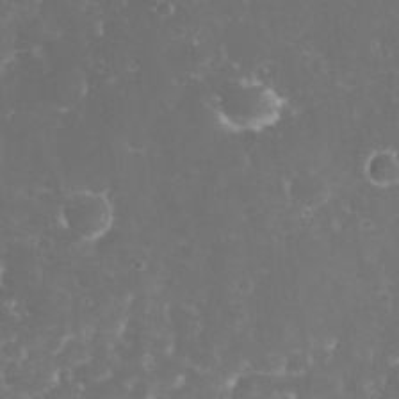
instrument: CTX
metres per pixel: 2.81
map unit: eHh
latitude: 32.5357
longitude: -63.3860
